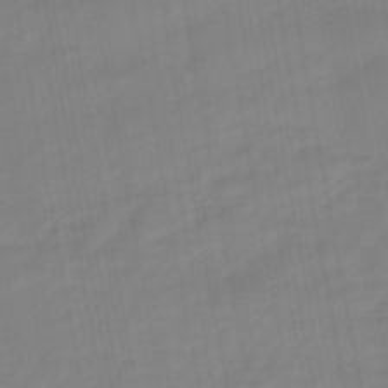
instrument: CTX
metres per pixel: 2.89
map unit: eHb
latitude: -48.2362
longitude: 84.3873
